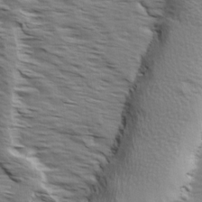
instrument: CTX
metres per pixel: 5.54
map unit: Ave
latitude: 15.1781
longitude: -103.1592
